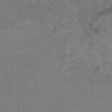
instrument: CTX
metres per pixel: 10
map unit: eAb
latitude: 47.5749
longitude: 104.1794
